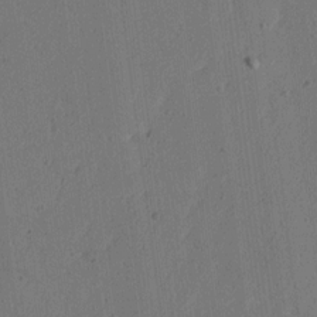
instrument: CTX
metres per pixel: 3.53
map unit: Ave
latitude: 14.3846
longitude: -106.4034
